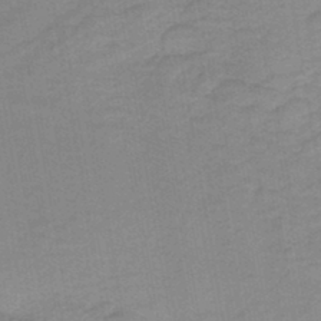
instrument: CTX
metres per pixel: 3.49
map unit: HNb
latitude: -44.0661
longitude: 51.7289
